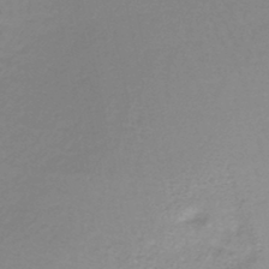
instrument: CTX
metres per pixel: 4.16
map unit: lHb
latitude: -36.5762
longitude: 61.9178
